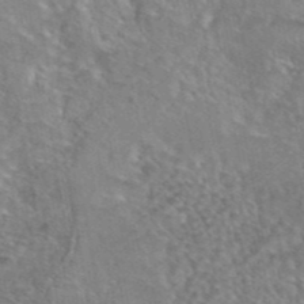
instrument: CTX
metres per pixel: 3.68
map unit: eAb
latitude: 44.7246
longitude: 104.2928
